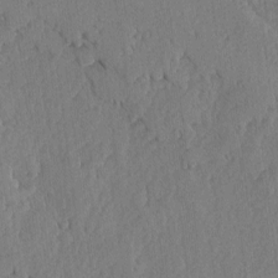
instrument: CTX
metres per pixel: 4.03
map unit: lAvf
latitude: -5.2565
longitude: -113.6883
